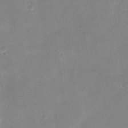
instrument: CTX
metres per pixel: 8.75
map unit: Nhu
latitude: -28.5574
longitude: -62.6491
